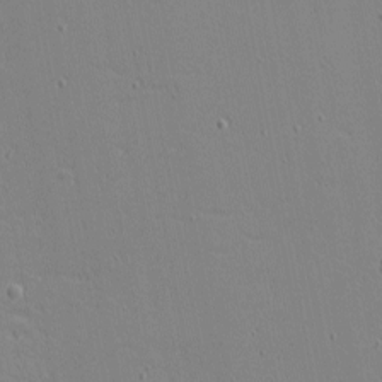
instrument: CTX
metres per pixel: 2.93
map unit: eHh
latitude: -3.8611
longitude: -81.1970
